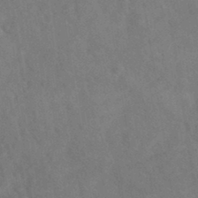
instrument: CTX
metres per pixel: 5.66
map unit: eAb
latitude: 34.6868
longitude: 111.2376
